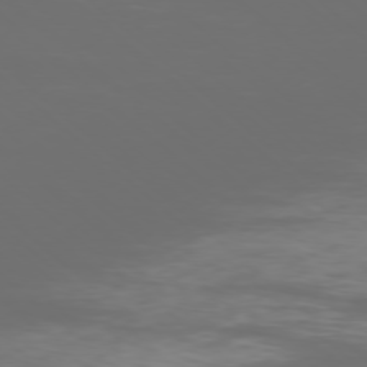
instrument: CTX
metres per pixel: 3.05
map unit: Ap
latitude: -77.2943
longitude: -81.2537
